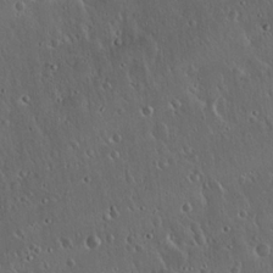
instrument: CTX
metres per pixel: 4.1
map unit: Hto
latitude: 17.4615
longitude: -57.3859
